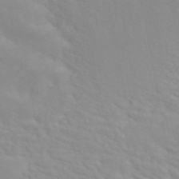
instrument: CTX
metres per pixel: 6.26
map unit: ANa
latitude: 46.4223
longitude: 27.5399
